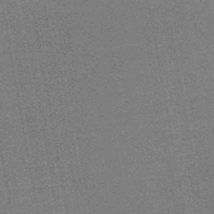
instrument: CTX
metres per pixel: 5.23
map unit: HNb
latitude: -47.3320
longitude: -39.4993
